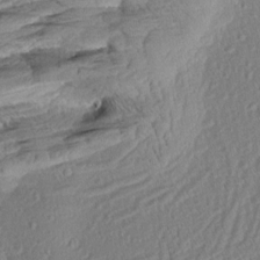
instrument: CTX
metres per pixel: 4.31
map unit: Aa
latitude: 8.5735
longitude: -133.7072
